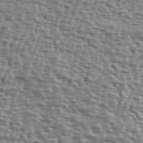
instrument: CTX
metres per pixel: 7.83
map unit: Ave
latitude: 40.1577
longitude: -112.2333
